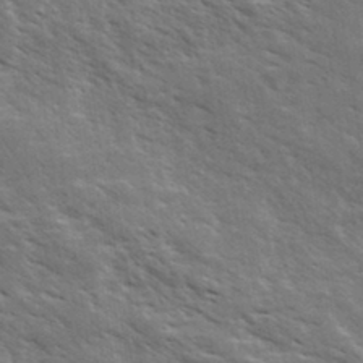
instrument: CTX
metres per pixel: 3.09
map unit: eHh
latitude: 34.3467
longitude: -140.8191
